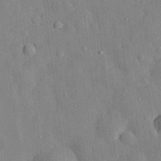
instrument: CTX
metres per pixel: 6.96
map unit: eHh
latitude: 29.1592
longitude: -77.0647
